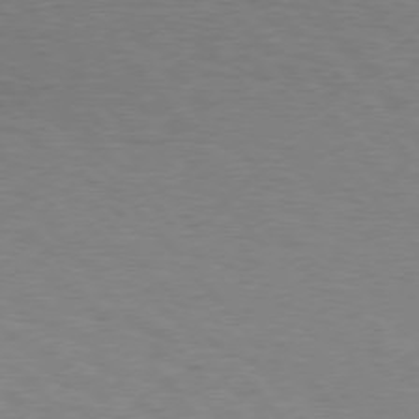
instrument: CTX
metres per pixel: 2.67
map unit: Hpe
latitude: 76.3467
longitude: -151.5938
